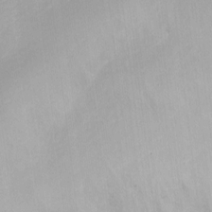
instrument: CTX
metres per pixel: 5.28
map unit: Nhu
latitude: -13.4832
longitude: -40.6112
